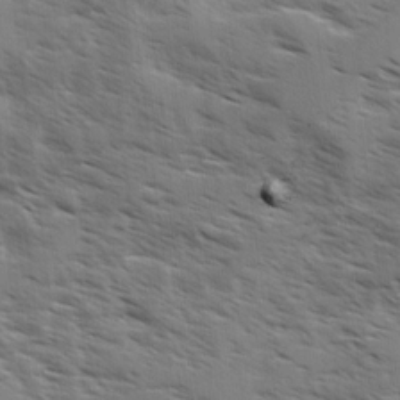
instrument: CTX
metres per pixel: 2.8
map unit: Ave
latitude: 0.7057
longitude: -110.4979
